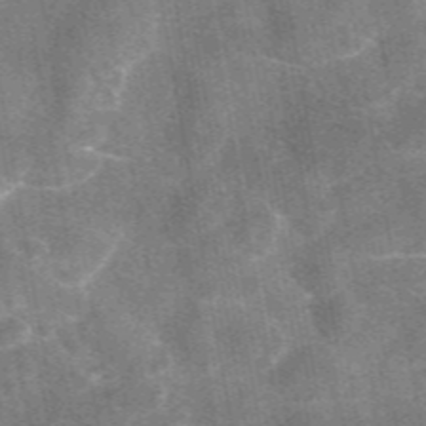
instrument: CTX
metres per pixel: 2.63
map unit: eAb
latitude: 48.1578
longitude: 122.4818
